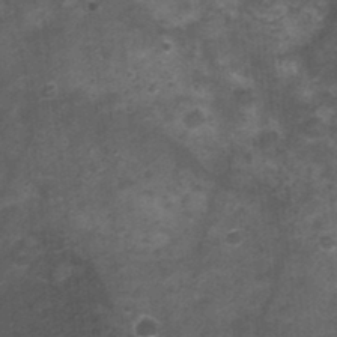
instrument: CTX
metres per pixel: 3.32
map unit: Nhu
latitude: 3.1970
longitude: -18.0255
